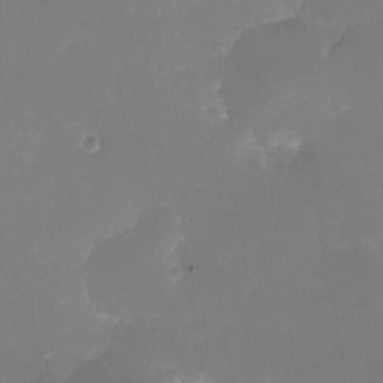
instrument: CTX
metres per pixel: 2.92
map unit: eHh
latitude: -6.1417
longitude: -78.1389
